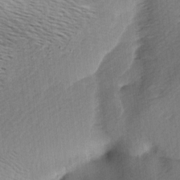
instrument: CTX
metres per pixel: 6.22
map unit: Ave
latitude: 10.4223
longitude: -106.9325
